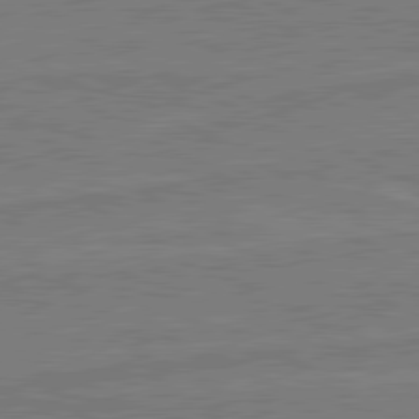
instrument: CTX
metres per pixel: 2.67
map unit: lApd
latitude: 80.7813
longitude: 168.5573
